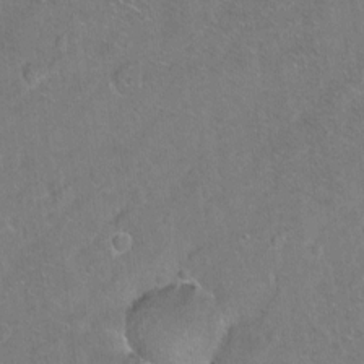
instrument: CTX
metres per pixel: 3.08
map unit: Ht
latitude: -7.0675
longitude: -36.9514
